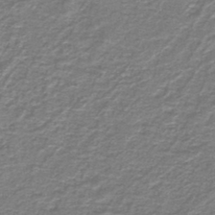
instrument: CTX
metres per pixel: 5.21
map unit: lHb
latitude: -44.3684
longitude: 56.8786
